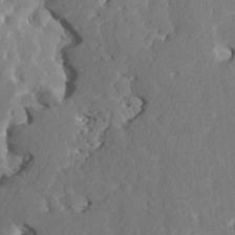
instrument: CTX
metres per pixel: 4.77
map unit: HNhu
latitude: 5.8394
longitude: -6.6301
